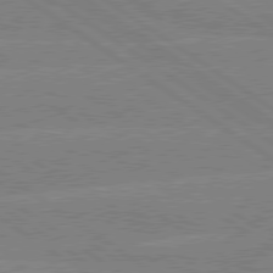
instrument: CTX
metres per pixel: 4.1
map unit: lApd
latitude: 79.2537
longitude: -132.5168
